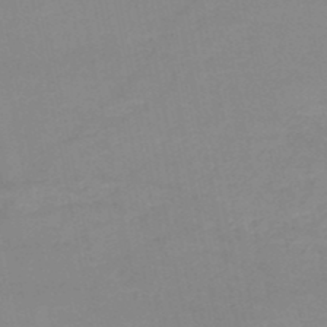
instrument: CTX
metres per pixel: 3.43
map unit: HNb
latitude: -49.8801
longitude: -40.6112
